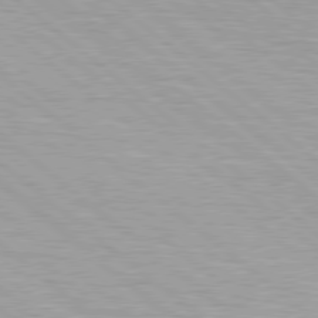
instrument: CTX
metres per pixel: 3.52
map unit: Hpe
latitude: 78.7247
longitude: -140.5734
